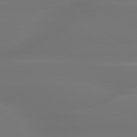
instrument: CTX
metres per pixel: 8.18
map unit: lApd
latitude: 79.9906
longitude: -137.4805
